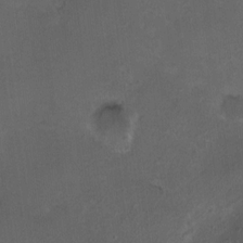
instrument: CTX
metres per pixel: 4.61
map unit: HNhu
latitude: 5.0458
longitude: 7.7666
